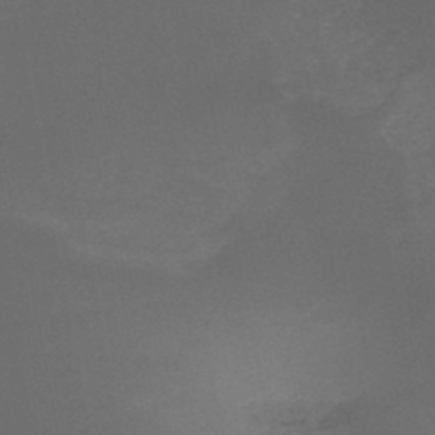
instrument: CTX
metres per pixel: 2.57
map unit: HNb
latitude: -49.8612
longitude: -45.8205
